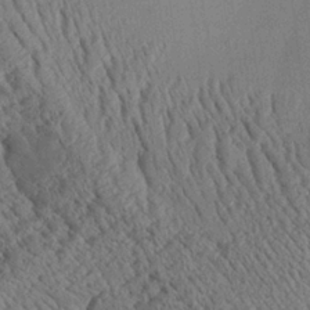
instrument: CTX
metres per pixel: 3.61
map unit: Aa
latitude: 24.8002
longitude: -134.6301
